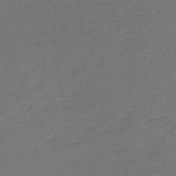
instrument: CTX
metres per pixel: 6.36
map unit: lHb
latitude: -45.7100
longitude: 60.3684
